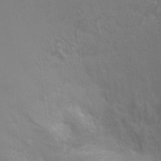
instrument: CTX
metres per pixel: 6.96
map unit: Ht
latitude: -3.3131
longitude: -17.9339
